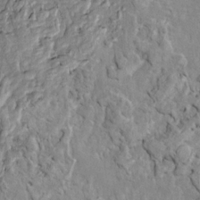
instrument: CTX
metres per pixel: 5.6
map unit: Htu
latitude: -6.0661
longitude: 153.7477
